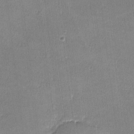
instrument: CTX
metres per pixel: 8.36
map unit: lHvf
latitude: -11.1242
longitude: -100.5924
